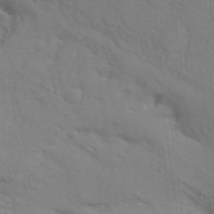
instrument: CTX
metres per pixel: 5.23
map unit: Aa
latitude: 31.1781
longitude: -140.1011
